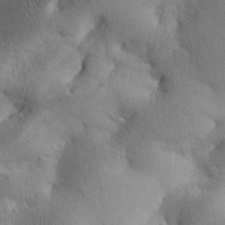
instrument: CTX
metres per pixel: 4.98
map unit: Aa
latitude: 29.6127
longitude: -144.8002
